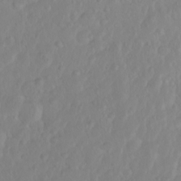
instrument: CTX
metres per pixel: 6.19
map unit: eHh
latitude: 1.4048
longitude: -55.8772
